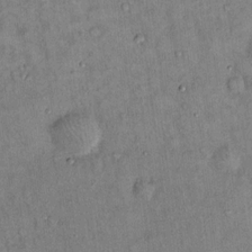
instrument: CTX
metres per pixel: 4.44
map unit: Hto
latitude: 13.8772
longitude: -59.1025
